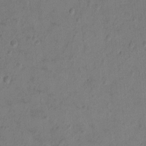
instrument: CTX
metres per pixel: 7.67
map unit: Hto
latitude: -6.7274
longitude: -35.4993
